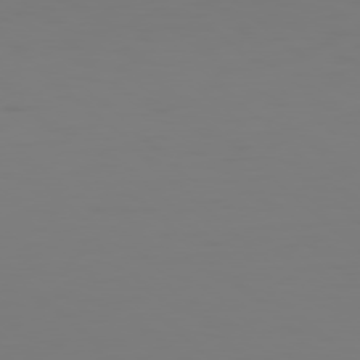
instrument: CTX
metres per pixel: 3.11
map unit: Hpe
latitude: 77.5371
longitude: -135.1403
